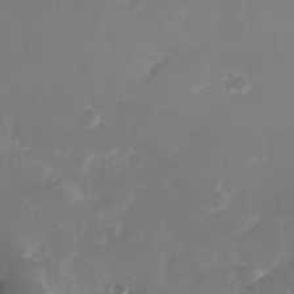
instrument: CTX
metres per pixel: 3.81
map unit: eHh
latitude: -6.2550
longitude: -78.0444
